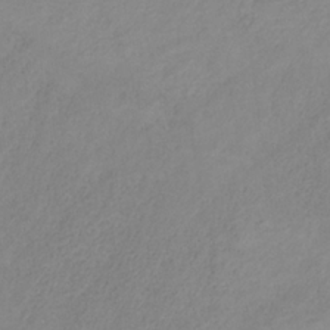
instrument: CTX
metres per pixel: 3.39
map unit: HNb
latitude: -31.9367
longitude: 58.2550
